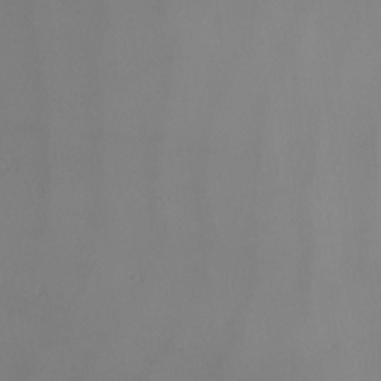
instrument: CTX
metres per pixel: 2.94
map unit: Nhu
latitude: -7.4076
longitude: -94.7813
